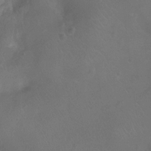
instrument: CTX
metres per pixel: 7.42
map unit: Ht
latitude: -7.4832
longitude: -19.1592
